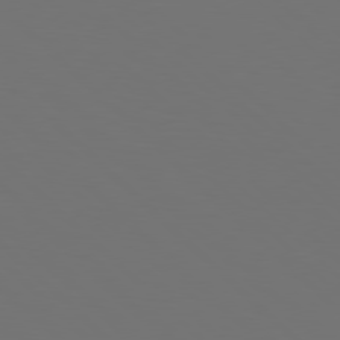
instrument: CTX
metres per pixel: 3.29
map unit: Hpe
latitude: 77.8016
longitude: -171.1403
